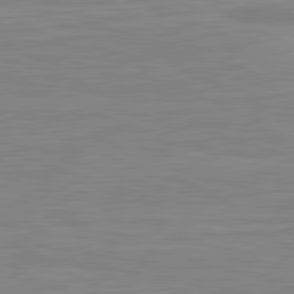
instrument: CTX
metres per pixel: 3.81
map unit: lApd
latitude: 81.0269
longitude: 171.4644
